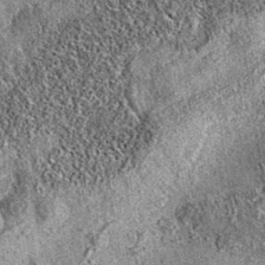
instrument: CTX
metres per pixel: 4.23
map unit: eAb
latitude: 36.1955
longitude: 111.2565
